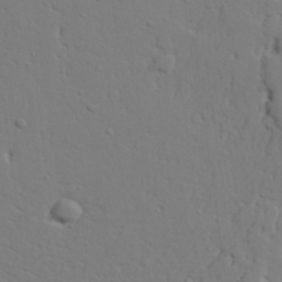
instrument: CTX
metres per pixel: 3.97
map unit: lAvf
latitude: 24.9135
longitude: -109.8583
